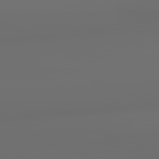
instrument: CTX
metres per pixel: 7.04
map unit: lApd
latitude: 83.6127
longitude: -127.2159
